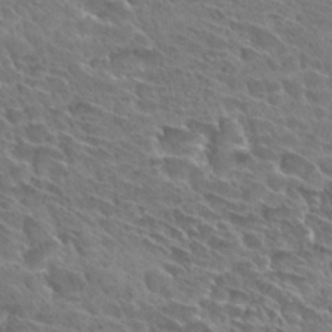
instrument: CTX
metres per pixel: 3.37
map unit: Hto
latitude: 28.8758
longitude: -39.3671
